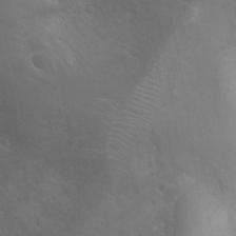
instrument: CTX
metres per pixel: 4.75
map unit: Htu
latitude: -1.6155
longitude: -76.5545
